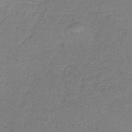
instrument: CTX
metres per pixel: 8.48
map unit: HNb
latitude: -34.6518
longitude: 53.3887
